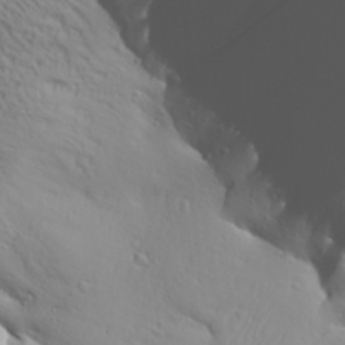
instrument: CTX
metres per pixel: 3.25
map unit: Aa
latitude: 29.4615
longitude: -133.3293
